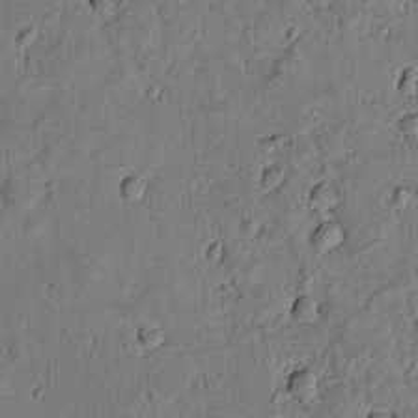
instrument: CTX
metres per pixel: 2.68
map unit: lAvf
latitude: 5.7261
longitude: 168.6896
